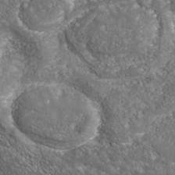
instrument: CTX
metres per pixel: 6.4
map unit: Nhu
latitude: -39.6344
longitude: -83.8961
